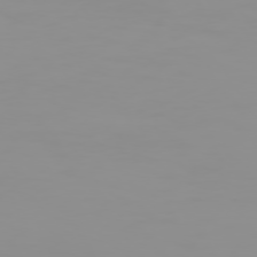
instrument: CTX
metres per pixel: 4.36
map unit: Hpe
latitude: 74.0444
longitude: -127.8206
